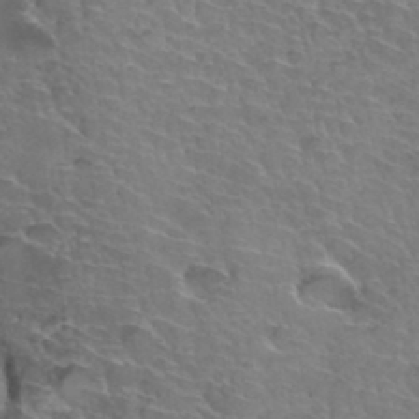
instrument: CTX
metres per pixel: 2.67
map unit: Hto
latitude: 35.2159
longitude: -44.7813
